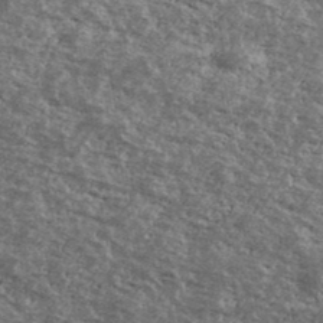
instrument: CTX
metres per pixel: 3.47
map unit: Ave
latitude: 40.5356
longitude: -108.5356
